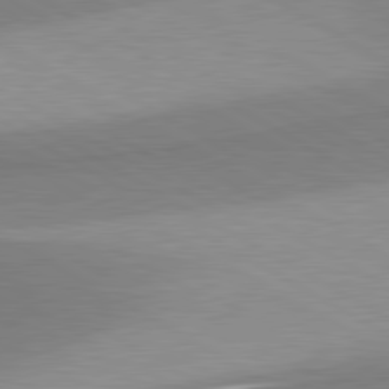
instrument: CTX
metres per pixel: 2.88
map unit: lApd
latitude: 80.8191
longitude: 159.2753
